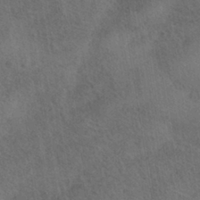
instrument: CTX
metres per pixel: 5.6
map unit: HNhu
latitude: -40.8786
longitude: 98.5763
